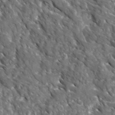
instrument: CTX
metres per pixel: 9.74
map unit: Ave
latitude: 16.9325
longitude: -131.0459
